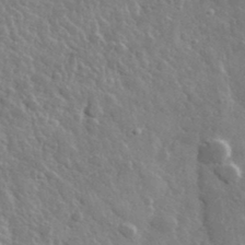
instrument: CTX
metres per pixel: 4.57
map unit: lHvf
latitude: 36.2901
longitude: -89.2159
